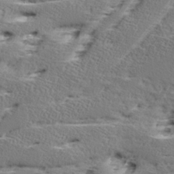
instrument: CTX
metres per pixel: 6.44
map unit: Ave
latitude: 16.8947
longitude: -138.0255
